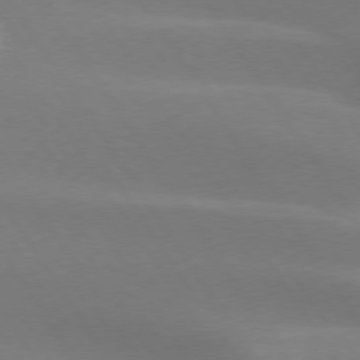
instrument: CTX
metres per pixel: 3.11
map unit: lApd
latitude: 75.0270
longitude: -66.7624
